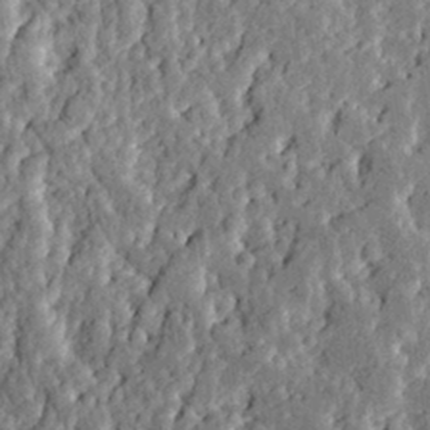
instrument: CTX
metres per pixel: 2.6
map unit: eHh
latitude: 31.3293
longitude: -80.2711
